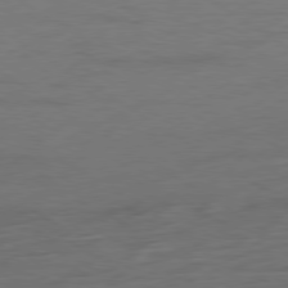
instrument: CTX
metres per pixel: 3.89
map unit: Ap
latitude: -79.9745
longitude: -52.8380
